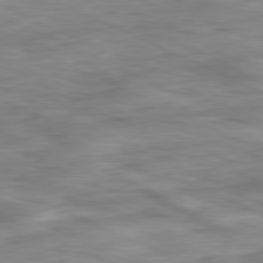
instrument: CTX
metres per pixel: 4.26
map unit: Ap
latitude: -81.4266
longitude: -82.2900
